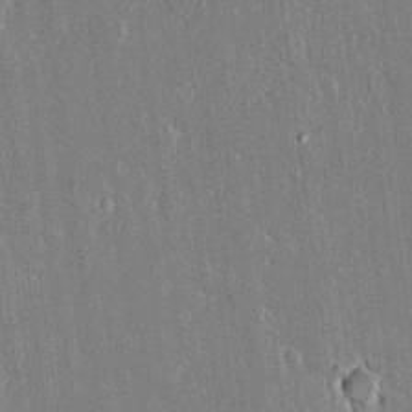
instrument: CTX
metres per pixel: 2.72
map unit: lAvf
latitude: 14.9325
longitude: -128.8191
